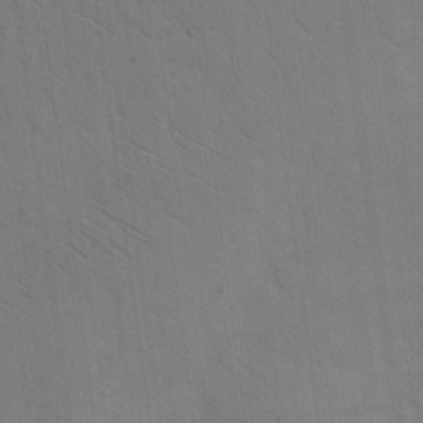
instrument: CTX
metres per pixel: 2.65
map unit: eHh
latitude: 17.5371
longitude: -67.1592
